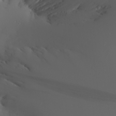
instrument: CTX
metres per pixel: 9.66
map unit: Aa
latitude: 20.8569
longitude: -145.7827
